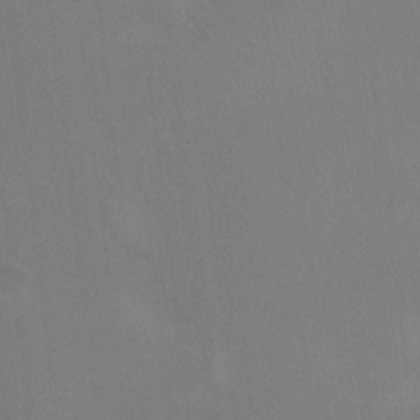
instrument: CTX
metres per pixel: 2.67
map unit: Ht
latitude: -3.5777
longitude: -17.7450
